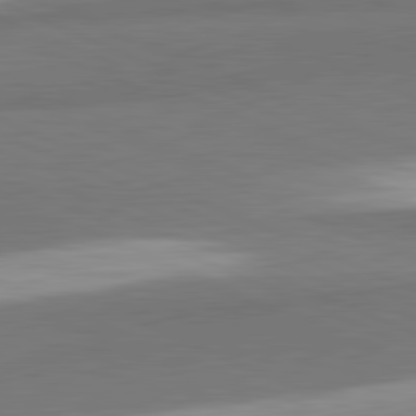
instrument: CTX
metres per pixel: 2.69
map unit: lApd
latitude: 81.9339
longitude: 174.6896
